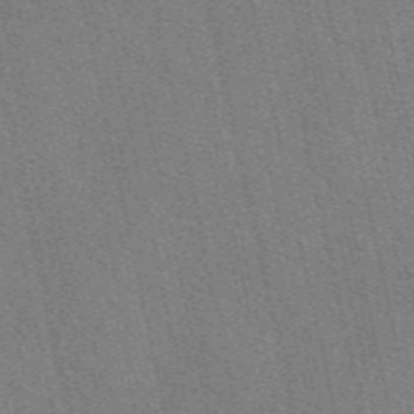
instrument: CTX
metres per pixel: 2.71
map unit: eAb
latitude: 48.2145
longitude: 106.0283
